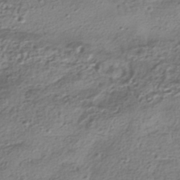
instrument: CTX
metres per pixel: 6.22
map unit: HNhu
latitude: -41.7477
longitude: 100.3684
